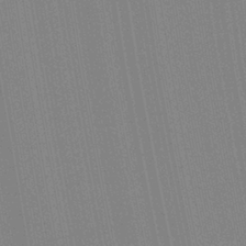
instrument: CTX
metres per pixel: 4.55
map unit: Aa
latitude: 28.6868
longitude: -147.4616
